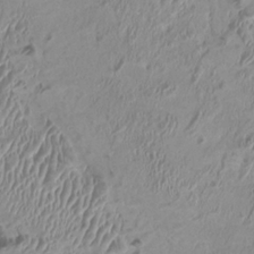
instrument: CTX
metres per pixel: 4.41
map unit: HNhu
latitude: 2.7057
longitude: -2.8569
